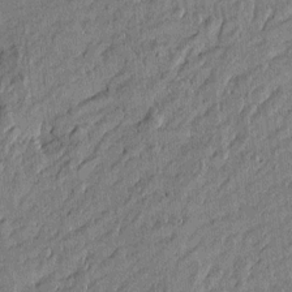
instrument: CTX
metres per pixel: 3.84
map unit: Htu
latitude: -6.8219
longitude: 177.5588
